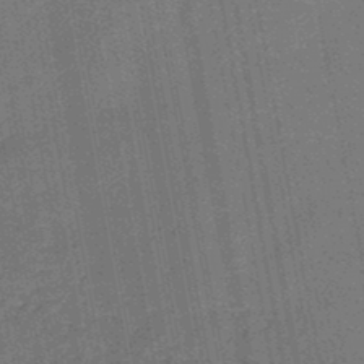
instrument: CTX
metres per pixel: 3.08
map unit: HNb
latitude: -46.4062
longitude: -36.4601
